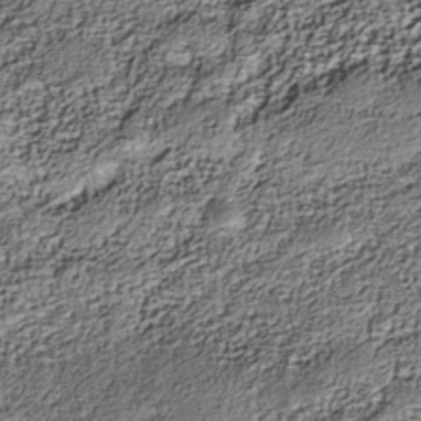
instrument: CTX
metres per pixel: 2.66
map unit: Nhe
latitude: -39.2376
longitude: -117.2159
